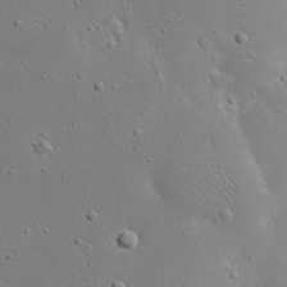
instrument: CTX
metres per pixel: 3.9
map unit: eHh
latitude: 18.6679
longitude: -71.3859
